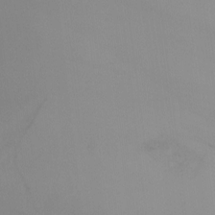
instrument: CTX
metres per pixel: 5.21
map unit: Ht
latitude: -8.1039
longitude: -32.3656
